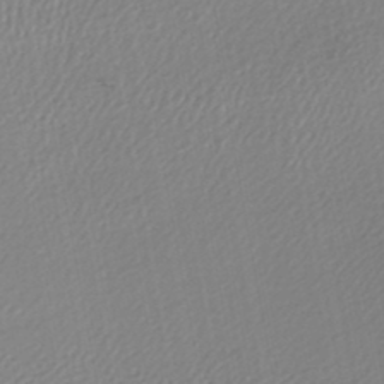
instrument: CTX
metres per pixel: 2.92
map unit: lHb
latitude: -45.3321
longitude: 74.0661
